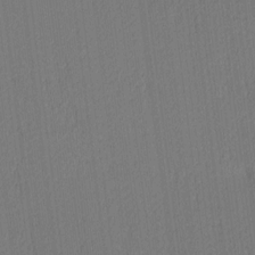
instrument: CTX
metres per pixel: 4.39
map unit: Ave
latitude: 12.6491
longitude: -107.2159
